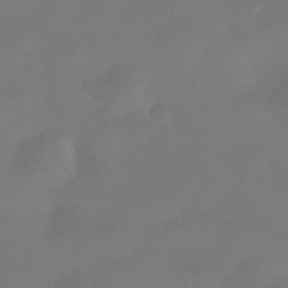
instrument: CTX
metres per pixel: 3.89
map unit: Nhe
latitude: -38.3118
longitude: -118.5923
